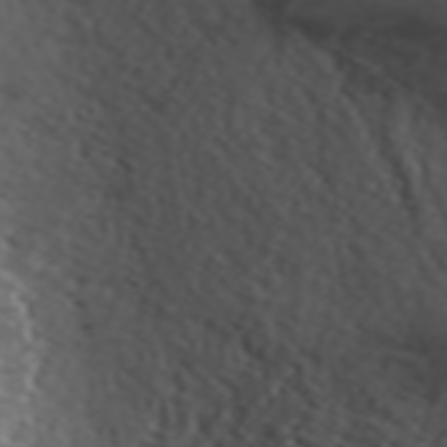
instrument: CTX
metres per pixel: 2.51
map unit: ANa
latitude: 44.4979
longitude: 21.9367
